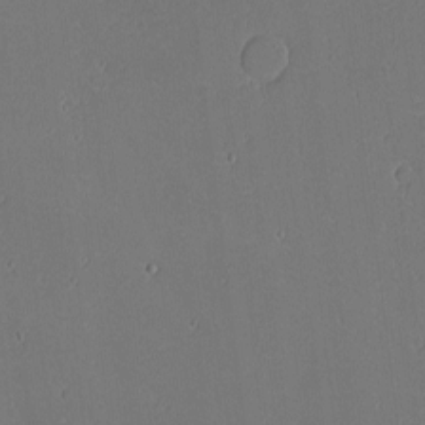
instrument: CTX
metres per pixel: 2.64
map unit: Nhu
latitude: -4.5573
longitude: -82.5167
